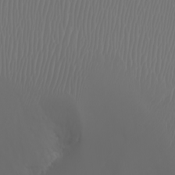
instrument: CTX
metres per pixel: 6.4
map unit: Nhu
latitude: -5.5588
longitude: -90.4412
